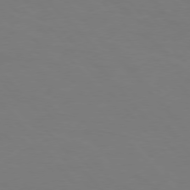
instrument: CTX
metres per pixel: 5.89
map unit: Hpe
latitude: 75.8205
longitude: -133.2537
